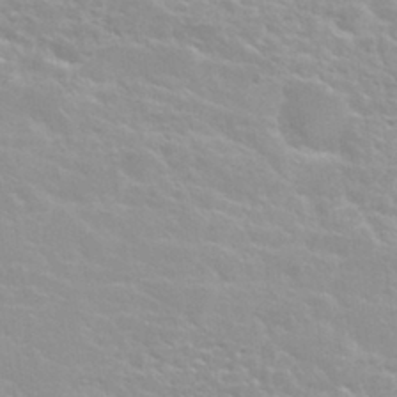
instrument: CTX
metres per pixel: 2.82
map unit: Nhu
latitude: 30.4790
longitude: -50.4223
